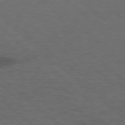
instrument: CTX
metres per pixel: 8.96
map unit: lApd
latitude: 77.5371
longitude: -58.5735
